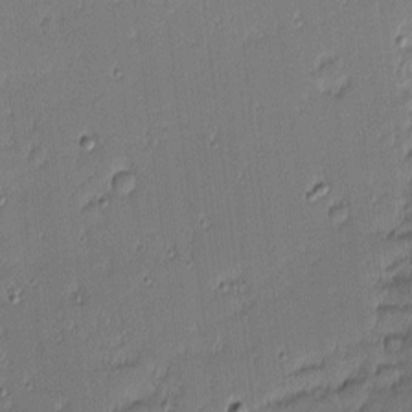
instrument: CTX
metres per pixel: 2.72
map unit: eHh
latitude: -2.5951
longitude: -83.1970
